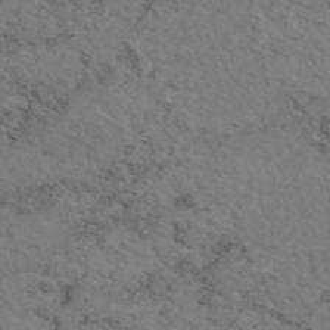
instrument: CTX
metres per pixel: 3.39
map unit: eAb
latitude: 46.7247
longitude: 118.4629
